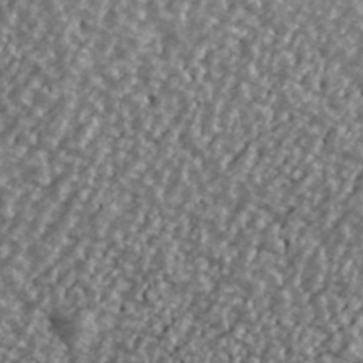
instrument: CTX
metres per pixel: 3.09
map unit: Ave
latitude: 40.5167
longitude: -111.7639
